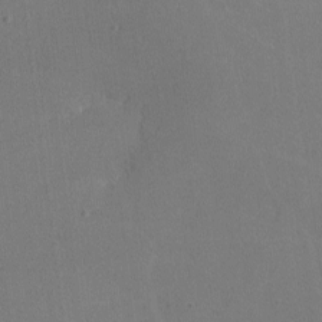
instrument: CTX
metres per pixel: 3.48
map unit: lHvf
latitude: -10.1984
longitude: -100.2712
